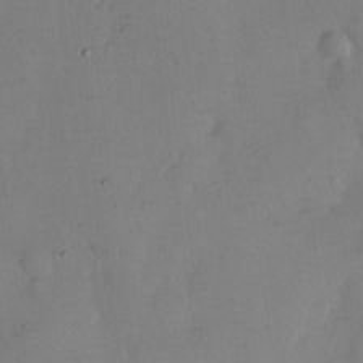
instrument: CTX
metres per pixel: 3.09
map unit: eHh
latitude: 12.7435
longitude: -61.8772
